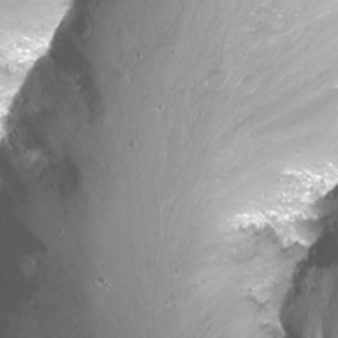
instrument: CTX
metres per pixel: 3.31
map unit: Nhu
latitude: -12.5007
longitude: -61.2537
